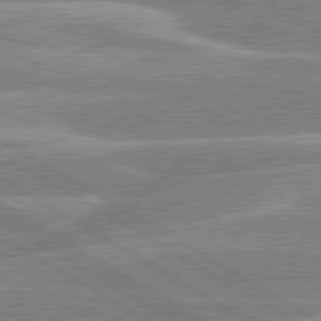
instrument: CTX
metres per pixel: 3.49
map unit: lApd
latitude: 80.3089
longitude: -130.9892
